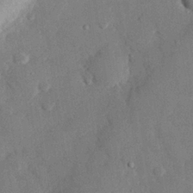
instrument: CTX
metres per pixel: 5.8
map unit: eHh
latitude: 27.4427
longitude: -80.7813
